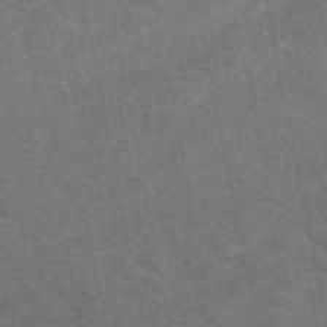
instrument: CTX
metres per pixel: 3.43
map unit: eAb
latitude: 48.5357
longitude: 115.7666
